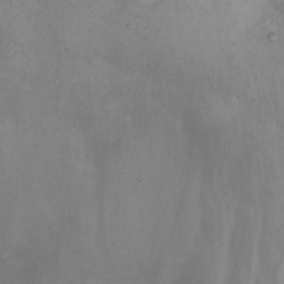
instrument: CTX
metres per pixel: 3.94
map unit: eHh
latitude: 24.6112
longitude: -63.9906
